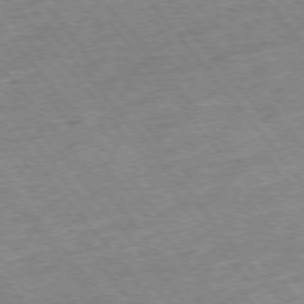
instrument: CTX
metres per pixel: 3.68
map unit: Hpe
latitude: -75.6911
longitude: -17.1403
